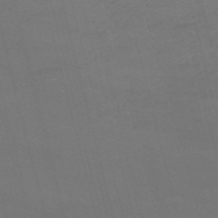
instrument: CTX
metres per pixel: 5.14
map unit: HNb
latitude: -54.6141
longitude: -37.2915
